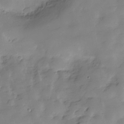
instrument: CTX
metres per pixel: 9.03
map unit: Hve
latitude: -29.1431
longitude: 91.4266
